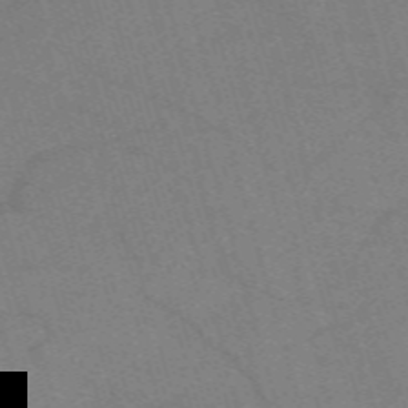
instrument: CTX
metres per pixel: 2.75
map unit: eHh
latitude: -61.7856
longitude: 54.0661
